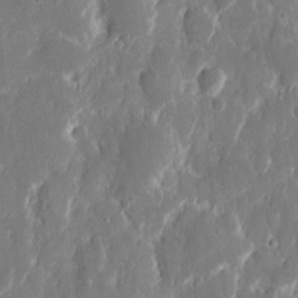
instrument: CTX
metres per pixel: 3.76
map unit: eHh
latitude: 12.6869
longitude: -72.3846
